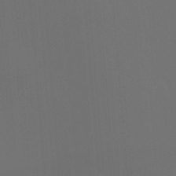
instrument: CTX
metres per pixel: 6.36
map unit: Htu
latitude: -13.4832
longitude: -48.0255
